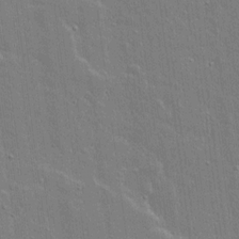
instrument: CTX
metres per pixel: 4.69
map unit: lAvf
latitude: 15.5749
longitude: -128.3089
